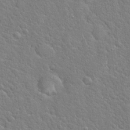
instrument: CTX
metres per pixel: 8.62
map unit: Hto
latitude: 17.9717
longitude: -52.0255
